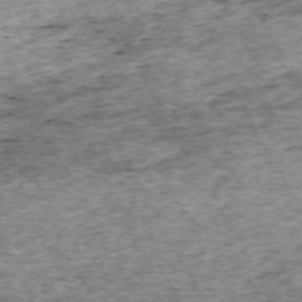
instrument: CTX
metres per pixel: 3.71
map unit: Hpe
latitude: -70.9164
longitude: 13.3699
